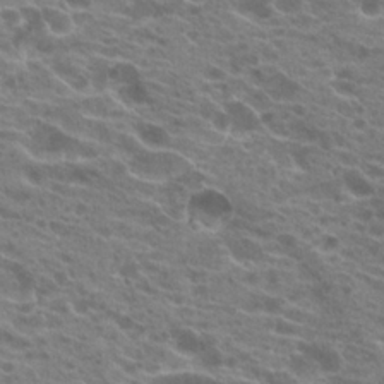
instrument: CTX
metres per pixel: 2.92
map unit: Hto
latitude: 22.5357
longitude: -39.8583
